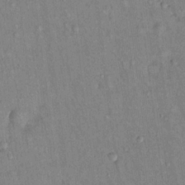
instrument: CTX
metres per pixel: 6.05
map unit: Hto
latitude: 13.8395
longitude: -59.2348
